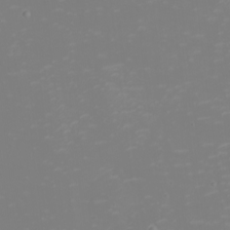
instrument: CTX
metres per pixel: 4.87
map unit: eHh
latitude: -2.5006
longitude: -75.2537
